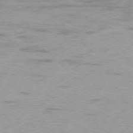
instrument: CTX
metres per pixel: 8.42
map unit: Ap
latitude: -78.4629
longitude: -63.6883
